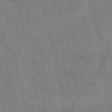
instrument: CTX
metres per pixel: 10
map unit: eAb
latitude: 50.1011
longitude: 107.8423
